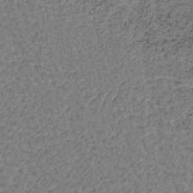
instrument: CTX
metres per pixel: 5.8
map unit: lHb
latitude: -40.5763
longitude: 63.0486
